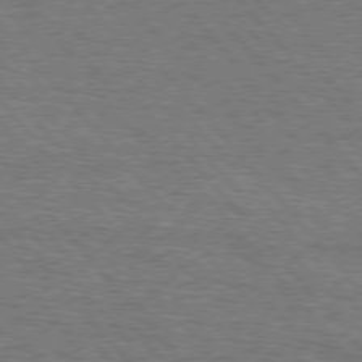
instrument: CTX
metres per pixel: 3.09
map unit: Hpe
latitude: 75.9528
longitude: -135.3859
